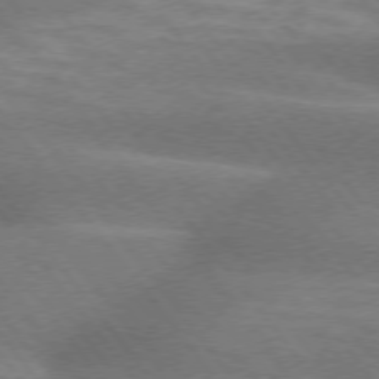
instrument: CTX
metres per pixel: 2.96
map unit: lApd
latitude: 74.6679
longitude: -58.6868
